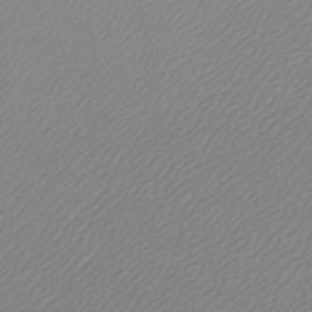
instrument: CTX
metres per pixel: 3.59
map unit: lHb
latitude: -44.9920
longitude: 75.6533
